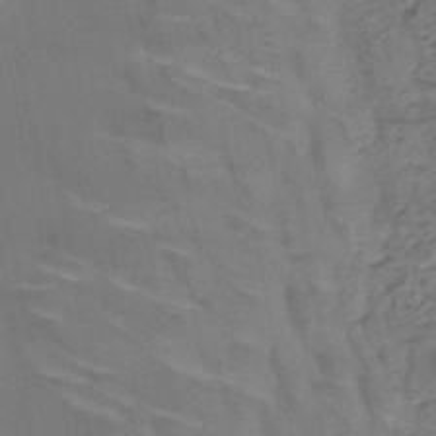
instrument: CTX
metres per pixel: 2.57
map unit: HNb
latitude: -49.6344
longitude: -52.1011
